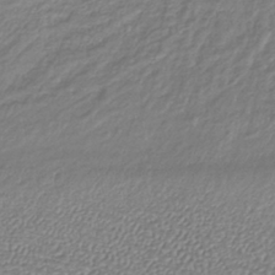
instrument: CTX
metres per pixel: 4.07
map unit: lHb
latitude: -40.7463
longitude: 70.3873
